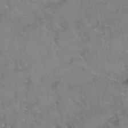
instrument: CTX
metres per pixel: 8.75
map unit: Hto
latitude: 39.0269
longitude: -42.4601
